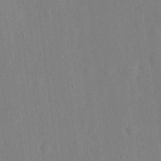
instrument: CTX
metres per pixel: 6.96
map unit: eHh
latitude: 4.7435
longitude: -72.9703
